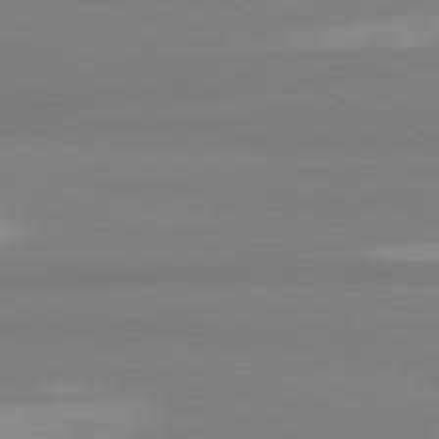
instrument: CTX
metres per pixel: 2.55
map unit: lApd
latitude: 81.9339
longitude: 178.3117
